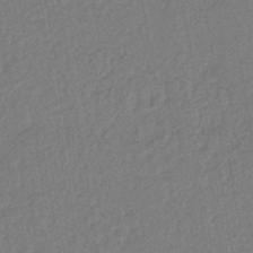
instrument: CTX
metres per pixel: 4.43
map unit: lHb
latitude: -42.0661
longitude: 60.6896
